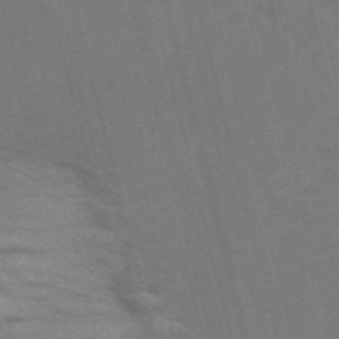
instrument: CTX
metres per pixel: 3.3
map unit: Nve
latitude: -58.5573
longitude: 54.8786
